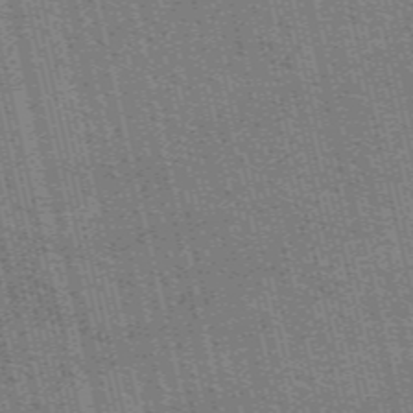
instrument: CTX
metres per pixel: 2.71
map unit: eAb
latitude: 51.0269
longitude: 110.0472
